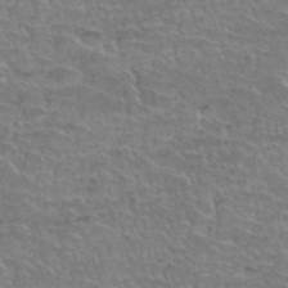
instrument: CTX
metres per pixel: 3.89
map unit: Hto
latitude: 34.8947
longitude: -44.4790
